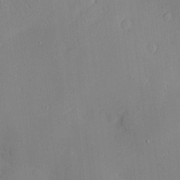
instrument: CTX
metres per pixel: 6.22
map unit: Htu
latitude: -7.2376
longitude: 175.8044
